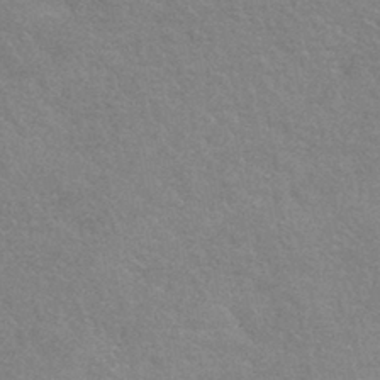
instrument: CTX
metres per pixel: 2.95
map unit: HNhu
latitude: -42.5573
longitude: 92.5763
